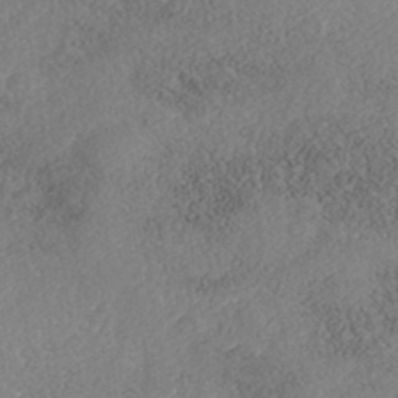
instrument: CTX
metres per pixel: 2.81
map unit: Nhe
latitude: -41.1998
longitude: -110.9136
